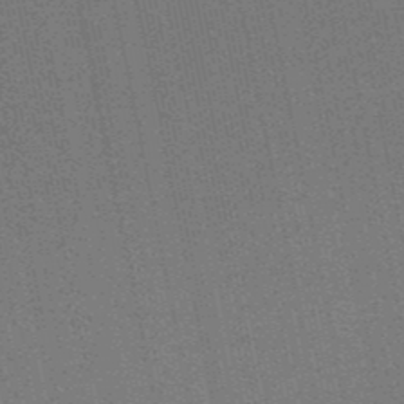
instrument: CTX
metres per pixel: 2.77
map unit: eHb
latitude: -50.4629
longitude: 79.2565
